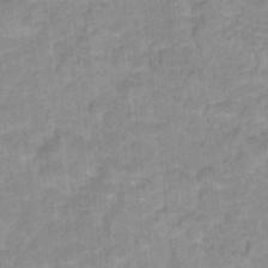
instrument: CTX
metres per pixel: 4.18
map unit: Hto
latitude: 17.3104
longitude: -35.1970
